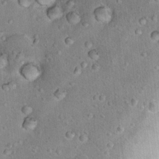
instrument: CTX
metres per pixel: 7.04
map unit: Nhu
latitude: 17.7828
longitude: -29.4993
